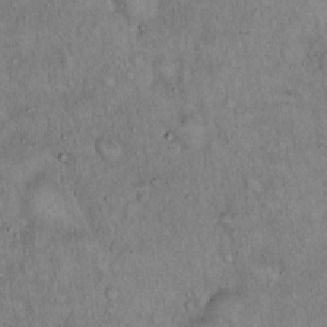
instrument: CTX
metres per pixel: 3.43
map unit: Hto
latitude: 15.9151
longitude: -59.8583
